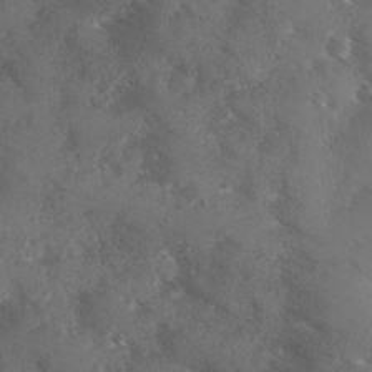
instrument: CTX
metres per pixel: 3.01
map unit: Ave
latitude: 0.6301
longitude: -111.4049
